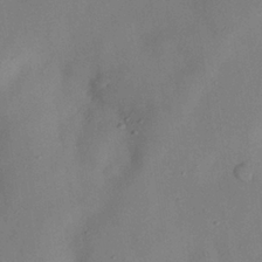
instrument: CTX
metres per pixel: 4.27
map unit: Nhu
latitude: 26.5168
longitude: -72.8758
